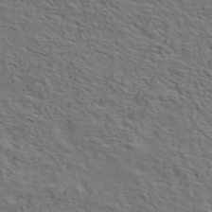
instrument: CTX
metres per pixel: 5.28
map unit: ANa
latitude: 45.4615
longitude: -83.4993
